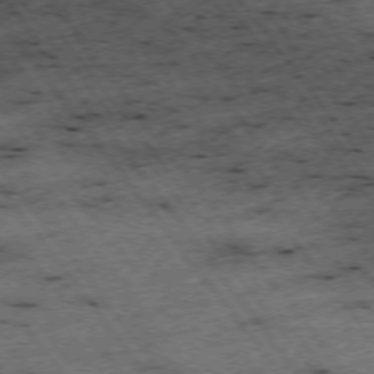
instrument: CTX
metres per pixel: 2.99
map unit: Hpe
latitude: -74.6519
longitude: 2.6140
